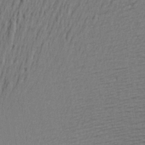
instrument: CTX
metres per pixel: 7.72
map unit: Aa
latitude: 22.2145
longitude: -148.5735
